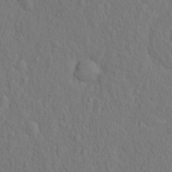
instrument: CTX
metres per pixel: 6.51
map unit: eHh
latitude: 1.5938
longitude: -56.1955
